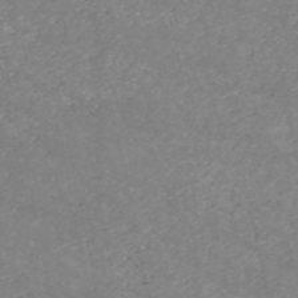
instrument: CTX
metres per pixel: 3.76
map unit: HNb
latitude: -54.3306
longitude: -37.9528
